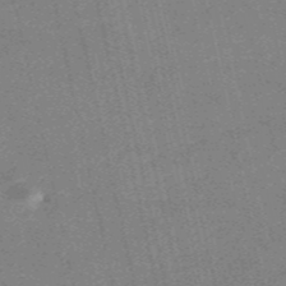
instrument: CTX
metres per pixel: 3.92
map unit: HNb
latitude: -54.5574
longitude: -40.3089
